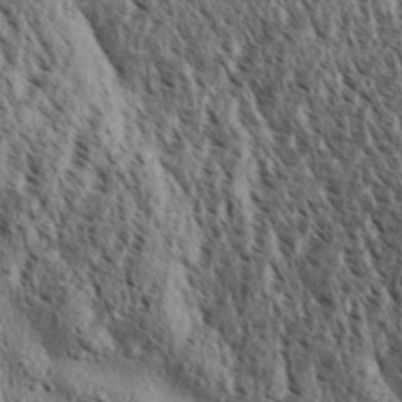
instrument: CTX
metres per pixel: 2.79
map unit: Aa
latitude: 30.8002
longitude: -137.9339
